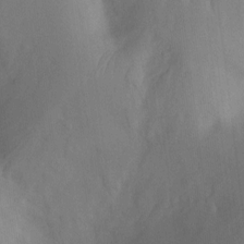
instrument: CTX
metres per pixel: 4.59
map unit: Ht
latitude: -11.0864
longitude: -22.2145
